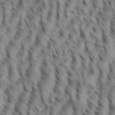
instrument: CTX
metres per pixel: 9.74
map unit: eHh
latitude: 35.0647
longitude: -138.4223
